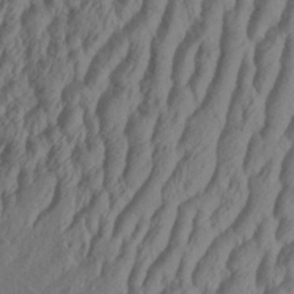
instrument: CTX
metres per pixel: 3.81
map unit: Aa
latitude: 33.6127
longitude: -136.4412
